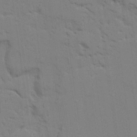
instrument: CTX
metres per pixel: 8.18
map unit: Ave
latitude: 23.8016
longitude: -130.5546
